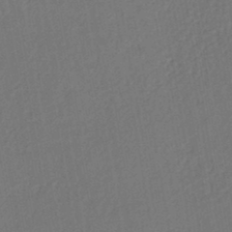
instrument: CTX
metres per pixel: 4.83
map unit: lHb
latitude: -43.7477
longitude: 68.2172
